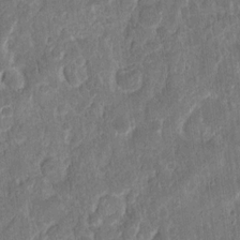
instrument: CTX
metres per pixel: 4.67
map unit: eHh
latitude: 12.6113
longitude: -73.4994
